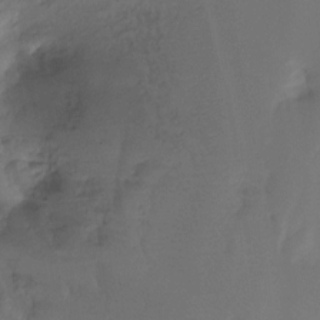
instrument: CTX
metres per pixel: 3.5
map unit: Htu
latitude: -14.4629
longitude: -45.6316
